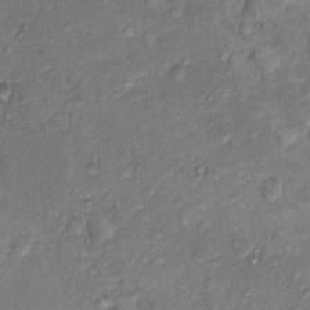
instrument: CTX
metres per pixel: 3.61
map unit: Hto
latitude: 14.3468
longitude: -29.8583
